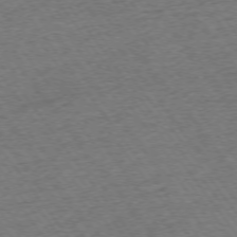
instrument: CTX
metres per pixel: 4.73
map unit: Ap
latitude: -74.8597
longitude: -88.7625
